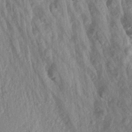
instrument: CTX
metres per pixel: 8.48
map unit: Aa
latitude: 19.8772
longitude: -147.2726
